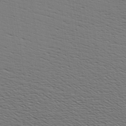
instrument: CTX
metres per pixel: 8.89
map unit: Hve
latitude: 3.6694
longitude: -125.1970
